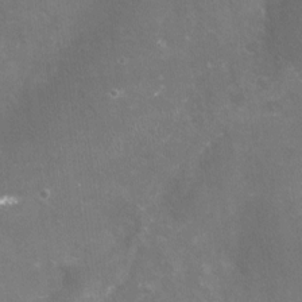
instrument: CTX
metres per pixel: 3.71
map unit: Nhu
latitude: -16.8786
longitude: -57.1214
